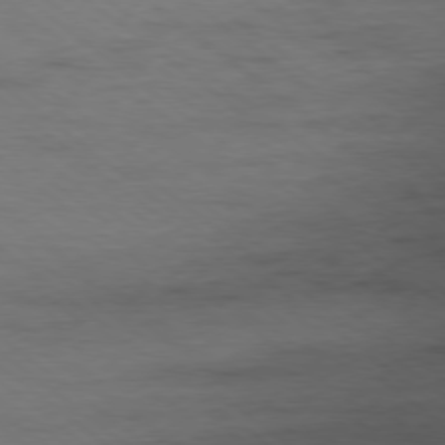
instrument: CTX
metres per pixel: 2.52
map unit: Ap
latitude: -78.4062
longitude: -92.3278
